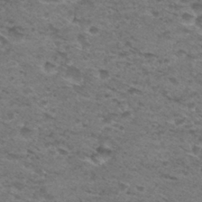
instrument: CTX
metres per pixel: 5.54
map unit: Hto
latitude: 30.4979
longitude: -48.1200
